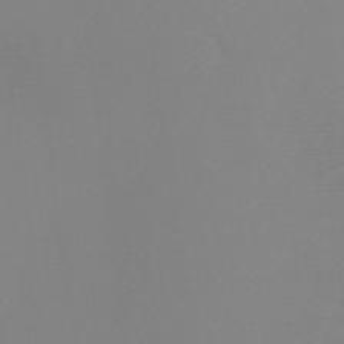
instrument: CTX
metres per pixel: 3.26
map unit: Htu
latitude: -5.6910
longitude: -72.5546
